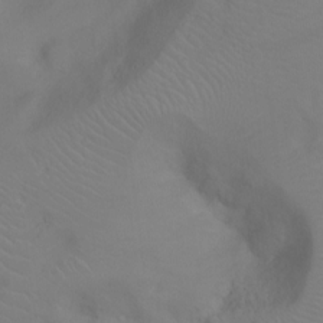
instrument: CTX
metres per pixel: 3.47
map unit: Ht
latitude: -5.3131
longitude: -28.0633
